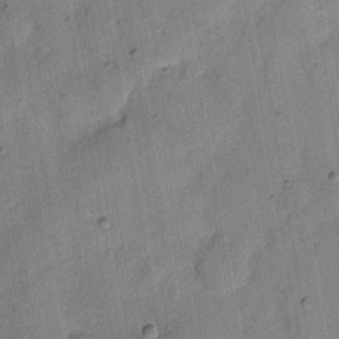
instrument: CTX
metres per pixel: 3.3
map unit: eHh
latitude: 7.8016
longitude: -66.2333
